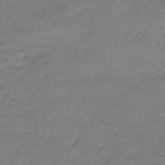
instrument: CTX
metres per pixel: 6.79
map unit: lHb
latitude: -42.4817
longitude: 58.7274
